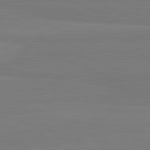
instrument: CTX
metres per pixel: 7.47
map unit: lApd
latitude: 82.1955
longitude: 165.8045
